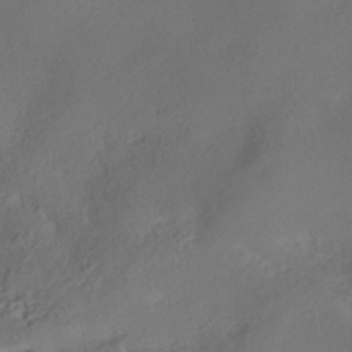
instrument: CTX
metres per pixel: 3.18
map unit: HNhu
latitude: -40.1983
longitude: 108.1228
